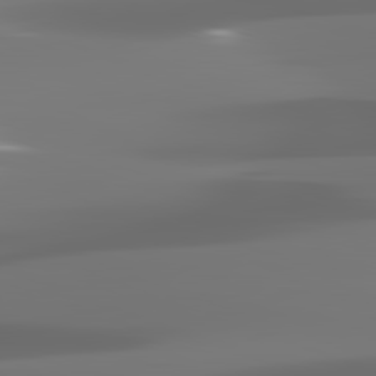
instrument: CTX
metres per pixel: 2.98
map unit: lApd
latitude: 82.1199
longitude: -145.3481
